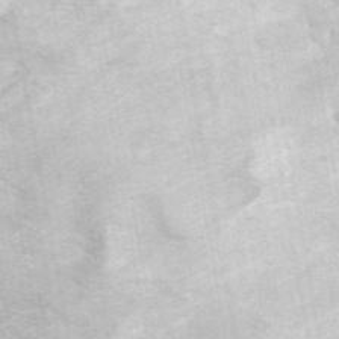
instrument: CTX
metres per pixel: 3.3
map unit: ANa
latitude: 45.5182
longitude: 30.1417
